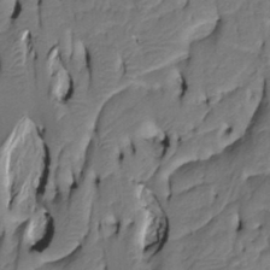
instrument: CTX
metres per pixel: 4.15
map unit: Htu
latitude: -5.3131
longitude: 150.7085
